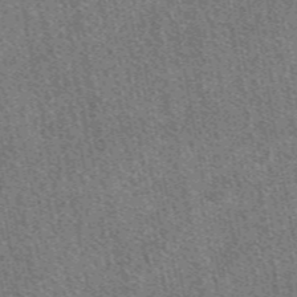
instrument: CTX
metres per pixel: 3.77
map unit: eAb
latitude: 48.4412
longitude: 117.3887
